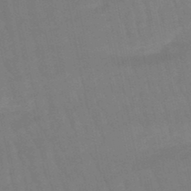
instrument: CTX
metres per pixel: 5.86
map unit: lHb
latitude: -49.5777
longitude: 76.0283
